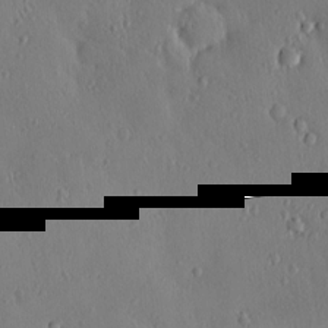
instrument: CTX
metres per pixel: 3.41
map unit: eHh
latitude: 0.2900
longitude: 18.4629
